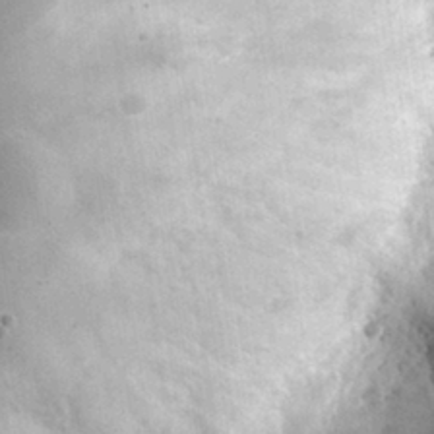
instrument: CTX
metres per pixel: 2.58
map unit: eHh
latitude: 30.8758
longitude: -75.7450
